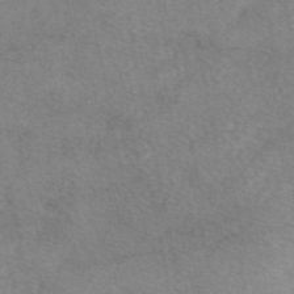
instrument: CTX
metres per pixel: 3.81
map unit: eAb
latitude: 48.8191
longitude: 121.0675
